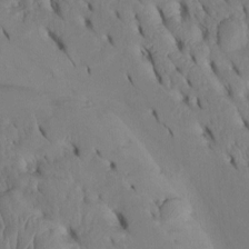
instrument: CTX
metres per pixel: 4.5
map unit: Htu
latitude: -3.3131
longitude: 152.1983
